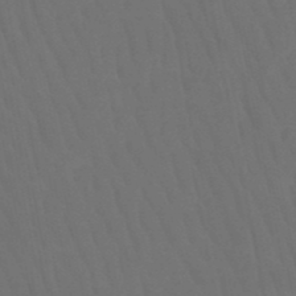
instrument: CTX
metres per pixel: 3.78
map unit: HNb
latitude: -49.8612
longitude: -53.4616
